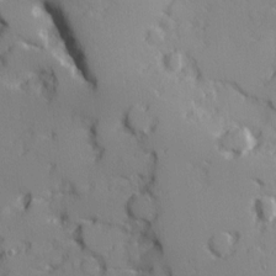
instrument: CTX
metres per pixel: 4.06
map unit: Ave
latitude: 12.2523
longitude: -101.6316
